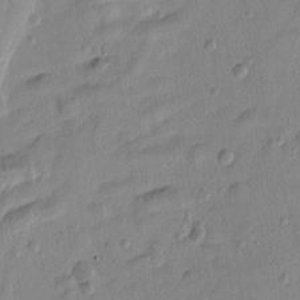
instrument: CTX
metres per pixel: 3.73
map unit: Htu
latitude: -4.2928
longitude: 172.2550
